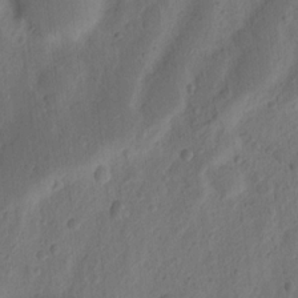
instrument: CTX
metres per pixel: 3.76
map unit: Ht
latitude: 11.8395
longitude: -75.2348
